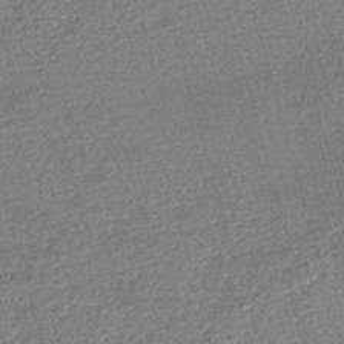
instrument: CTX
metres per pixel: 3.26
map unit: HNhu
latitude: -47.0486
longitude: 99.3132
